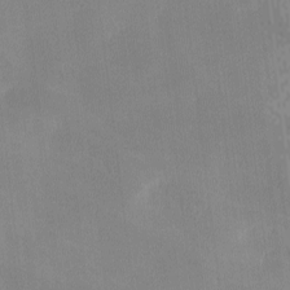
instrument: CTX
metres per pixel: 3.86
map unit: Ave
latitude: -10.0094
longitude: -123.2726
